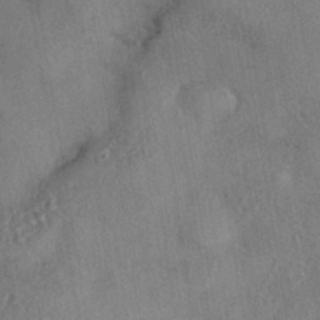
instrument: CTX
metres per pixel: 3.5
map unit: eHh
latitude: -40.8975
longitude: 120.6329
